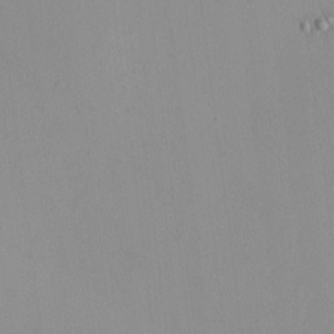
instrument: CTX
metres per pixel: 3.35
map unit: HNhu
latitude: -1.5588
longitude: -7.3104
